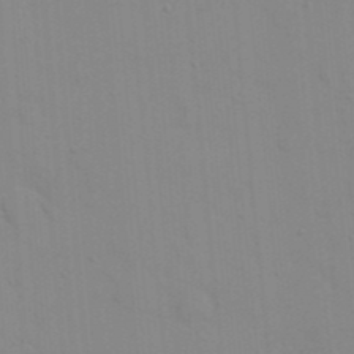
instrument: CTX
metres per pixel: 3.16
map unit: eHh
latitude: 21.4616
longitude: -64.3089
